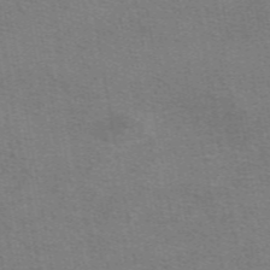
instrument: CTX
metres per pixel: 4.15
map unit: eAb
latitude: 50.4412
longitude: 105.5777
